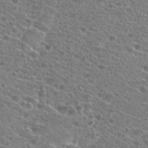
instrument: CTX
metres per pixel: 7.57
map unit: Hto
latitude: 25.7827
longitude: -46.6491
